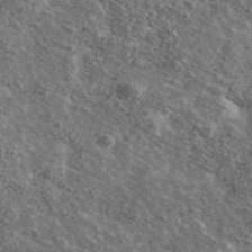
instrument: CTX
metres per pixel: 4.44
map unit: Ave
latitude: 41.2725
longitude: -108.2333
